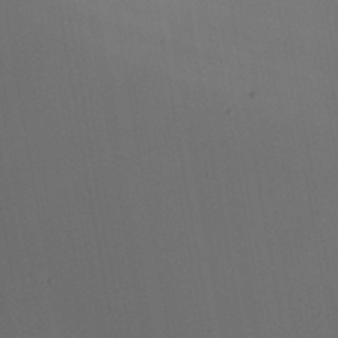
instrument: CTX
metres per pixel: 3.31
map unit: eHh
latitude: 25.8016
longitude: -69.7072
